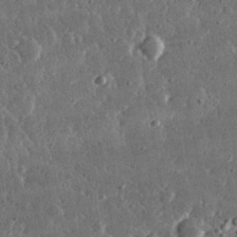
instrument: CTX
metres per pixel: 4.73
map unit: lHvf
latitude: 31.4427
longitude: -91.4237
